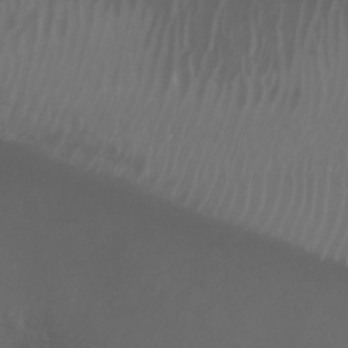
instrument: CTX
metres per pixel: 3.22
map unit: Nhu
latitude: 25.6882
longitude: -60.1389
